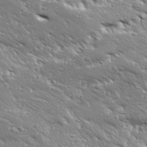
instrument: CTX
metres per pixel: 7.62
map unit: Ave
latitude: 19.4048
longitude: -137.0270
